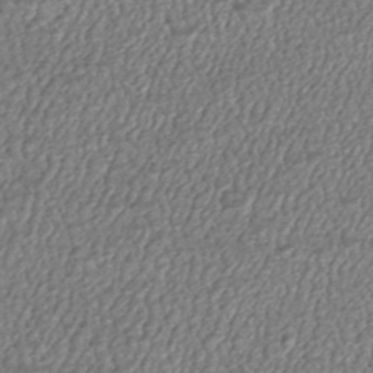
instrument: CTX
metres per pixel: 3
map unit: HNhu
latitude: -46.3873
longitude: 106.0661
